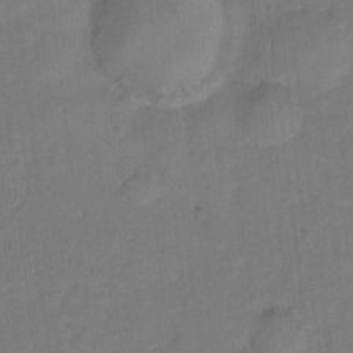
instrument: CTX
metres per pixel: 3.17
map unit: Hto
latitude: -1.9179
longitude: -34.4223
